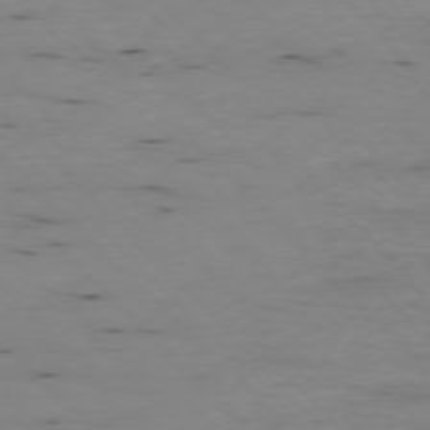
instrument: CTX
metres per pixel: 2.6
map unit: Ap
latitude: -76.9542
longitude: -89.6505
